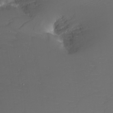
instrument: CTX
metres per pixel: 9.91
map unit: Nhu
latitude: -8.0283
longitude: -82.6490
